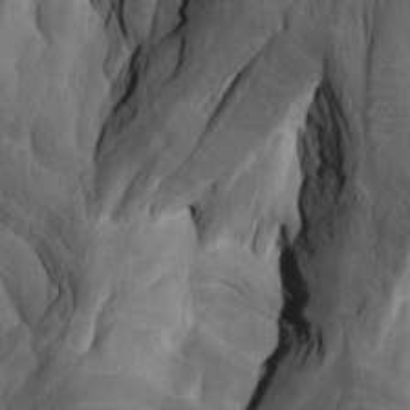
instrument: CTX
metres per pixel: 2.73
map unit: Htu
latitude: -8.0472
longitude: -66.7435
